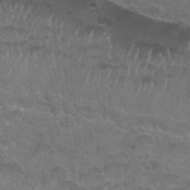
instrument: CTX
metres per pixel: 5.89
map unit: Hto
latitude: 35.8394
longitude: -49.9150
